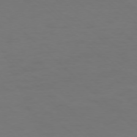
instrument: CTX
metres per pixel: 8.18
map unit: Ap
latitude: -76.1606
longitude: -79.5938
